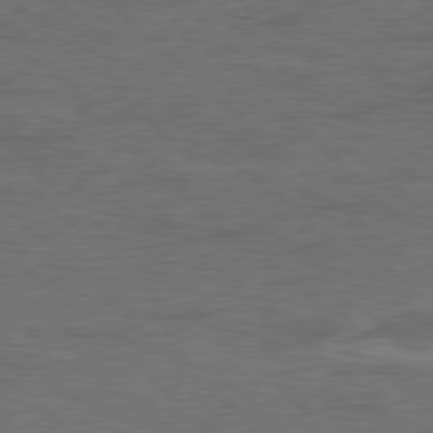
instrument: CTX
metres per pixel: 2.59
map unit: Hpe
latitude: 77.9339
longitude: -151.9528
